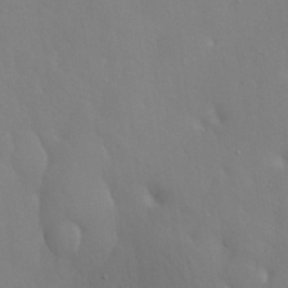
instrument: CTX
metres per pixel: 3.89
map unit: Nhu
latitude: 30.8758
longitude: -57.4993
